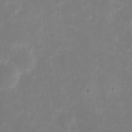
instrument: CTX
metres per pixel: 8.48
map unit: eHh
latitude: 6.4979
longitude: -69.6694
